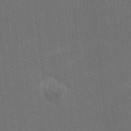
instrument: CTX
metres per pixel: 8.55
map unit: Ave
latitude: -6.8786
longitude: -122.4412
